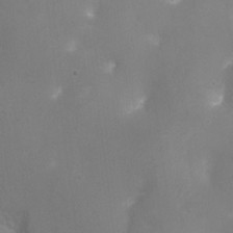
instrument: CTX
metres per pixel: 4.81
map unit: Ht
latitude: -16.8597
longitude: -44.2144
